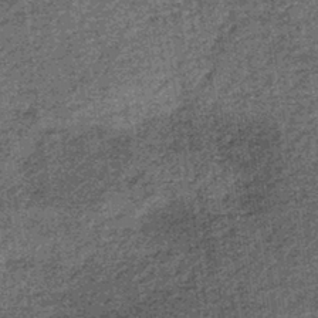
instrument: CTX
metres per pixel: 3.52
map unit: lHb
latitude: -39.0675
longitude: 66.5385
